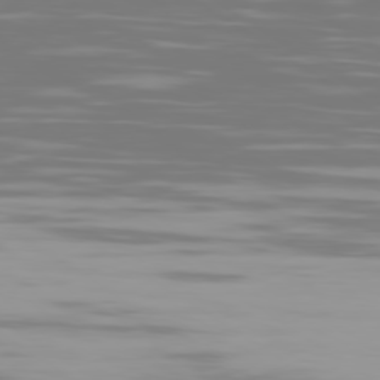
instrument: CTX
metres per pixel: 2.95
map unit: Ap
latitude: -79.8422
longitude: -103.0269
